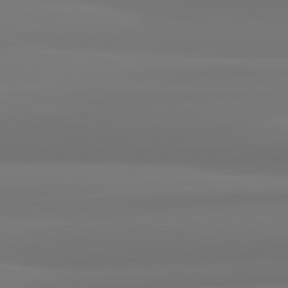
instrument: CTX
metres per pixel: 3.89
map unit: lApd
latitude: 82.2522
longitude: 175.2375
